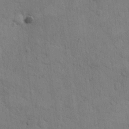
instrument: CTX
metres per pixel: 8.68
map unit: Hto
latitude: 9.5371
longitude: -61.2159
